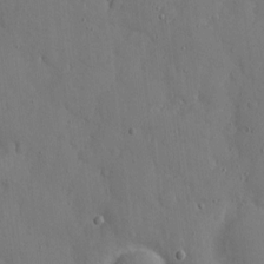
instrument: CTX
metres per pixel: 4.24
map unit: eHh
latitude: 6.8191
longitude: -68.3090
